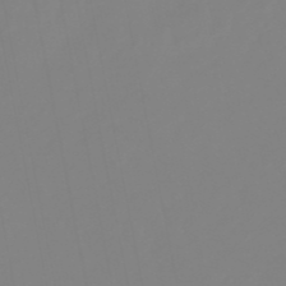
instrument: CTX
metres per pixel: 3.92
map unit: eHb
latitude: -49.2187
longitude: 85.2753
